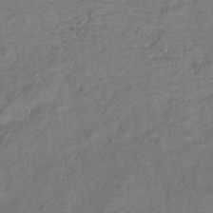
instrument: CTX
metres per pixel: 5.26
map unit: eHb
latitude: -43.0486
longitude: 83.5399
